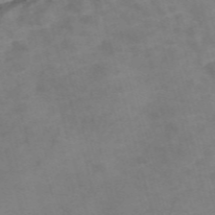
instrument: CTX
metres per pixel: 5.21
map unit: Nve
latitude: -58.5384
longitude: 51.4454
